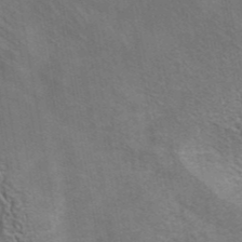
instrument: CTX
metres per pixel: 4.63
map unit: eAb
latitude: 42.4601
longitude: 106.4629
